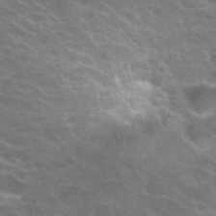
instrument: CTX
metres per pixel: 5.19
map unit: Hto
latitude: 23.8772
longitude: -37.5371
